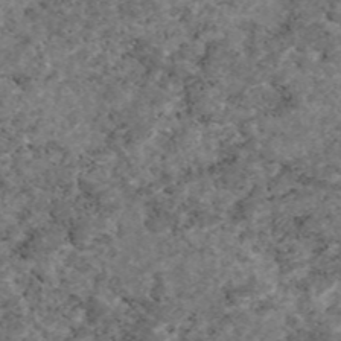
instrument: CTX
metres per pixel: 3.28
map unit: eAb
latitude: 46.3090
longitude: 118.1984
